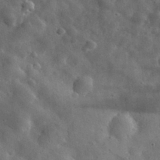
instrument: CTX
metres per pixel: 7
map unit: eHh
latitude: 30.9136
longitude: -73.8206
